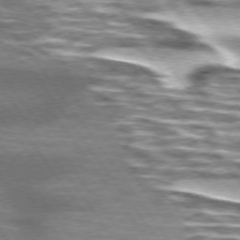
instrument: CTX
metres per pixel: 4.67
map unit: lApd
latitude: 75.0647
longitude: -57.1214
